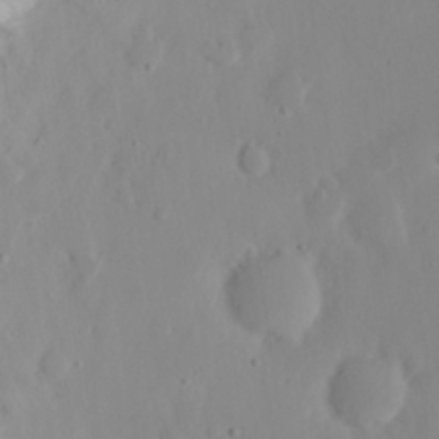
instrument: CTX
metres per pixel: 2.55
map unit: eHh
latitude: 23.8772
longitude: -66.4034
